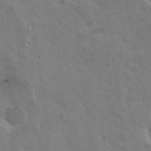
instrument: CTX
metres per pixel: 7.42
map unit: Nhu
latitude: 19.9339
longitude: -30.3845
